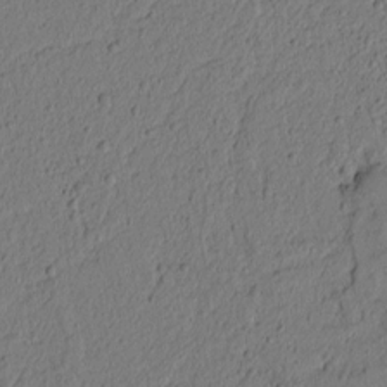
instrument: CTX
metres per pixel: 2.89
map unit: lAvf
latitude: 8.6680
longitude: 166.2173
